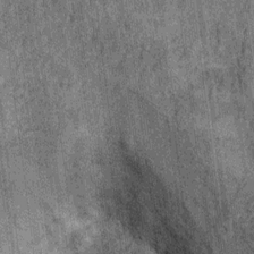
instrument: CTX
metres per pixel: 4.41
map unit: Ht
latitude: 8.2145
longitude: -37.8394
